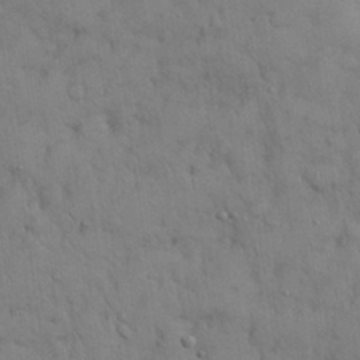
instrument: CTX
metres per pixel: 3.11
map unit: Nhu
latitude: 28.3278
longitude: -69.6127
